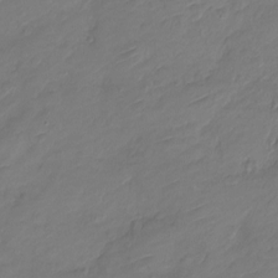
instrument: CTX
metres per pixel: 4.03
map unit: Nve
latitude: -17.4455
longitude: 106.5952
